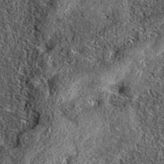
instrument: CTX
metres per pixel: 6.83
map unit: eAb
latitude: 36.7435
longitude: 108.2739
